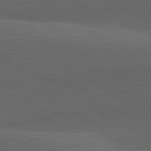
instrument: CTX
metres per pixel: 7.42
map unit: lApd
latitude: 81.8394
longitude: 126.8597
